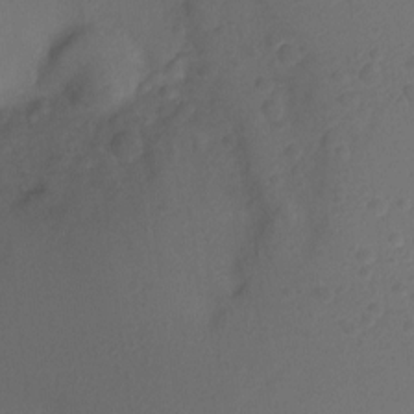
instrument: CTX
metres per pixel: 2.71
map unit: Ht
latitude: -10.8030
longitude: -34.2522
